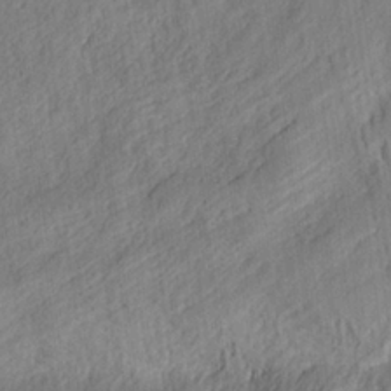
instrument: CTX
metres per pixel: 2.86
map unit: eHh
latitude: 24.4412
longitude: -80.1767
